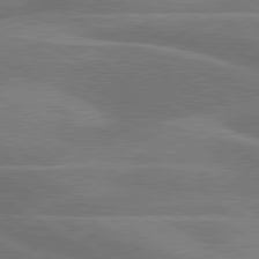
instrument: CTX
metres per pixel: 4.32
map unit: lApd
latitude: 79.8584
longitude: -123.6694
